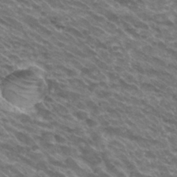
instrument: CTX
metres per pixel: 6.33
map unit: Hto
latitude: 30.5546
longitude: -42.9325
